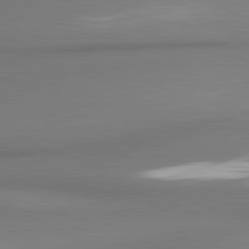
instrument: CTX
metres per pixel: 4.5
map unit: lApd
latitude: 80.9136
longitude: 178.6896
